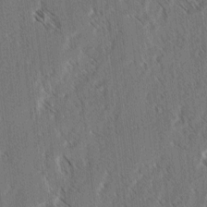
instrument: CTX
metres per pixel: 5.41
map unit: lAvf
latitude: -3.5966
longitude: -113.9528
